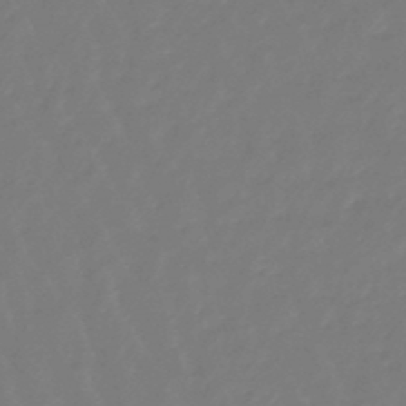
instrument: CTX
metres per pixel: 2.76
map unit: eHb
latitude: -46.6140
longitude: 81.7856
